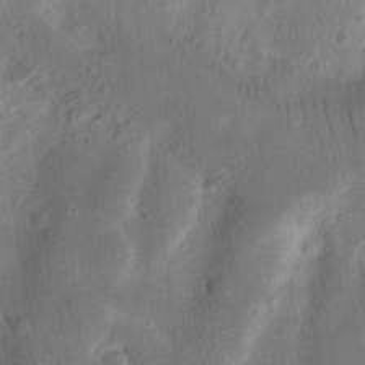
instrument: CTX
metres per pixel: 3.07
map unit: Ht
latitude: 12.1767
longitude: -75.3482
